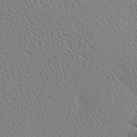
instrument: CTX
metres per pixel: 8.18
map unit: Ave
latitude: 1.0836
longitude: -115.4048
